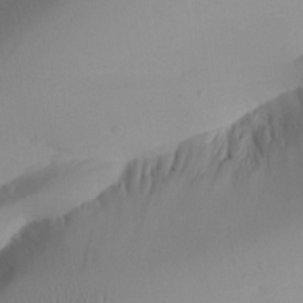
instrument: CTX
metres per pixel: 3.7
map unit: Aa
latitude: 24.6301
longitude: -128.2711
